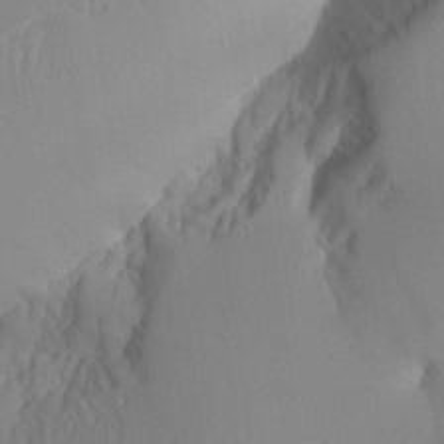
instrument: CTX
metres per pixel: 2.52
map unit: Aa
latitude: 24.7813
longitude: -132.4223
